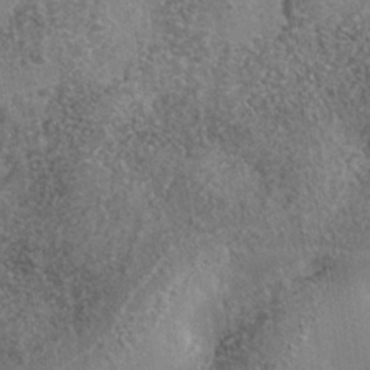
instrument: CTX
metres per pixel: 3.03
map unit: Nhe
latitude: -35.6722
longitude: -130.4223
